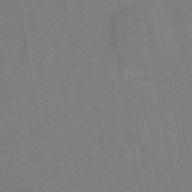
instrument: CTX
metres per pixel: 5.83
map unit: Nhu
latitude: -11.4643
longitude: -22.0633
